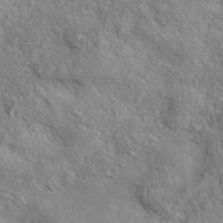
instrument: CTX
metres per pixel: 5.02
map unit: lHvf
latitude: 37.5938
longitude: -87.4615
